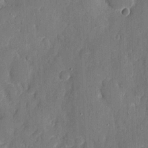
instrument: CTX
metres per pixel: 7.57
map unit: eHh
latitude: 6.3845
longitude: -68.7435
